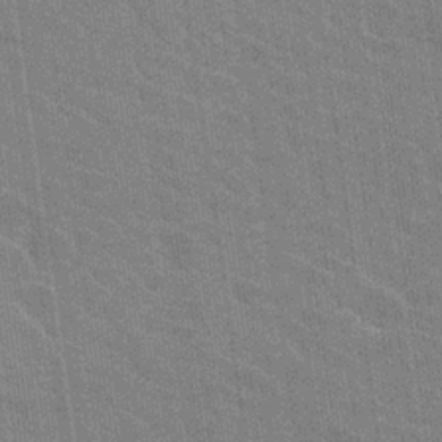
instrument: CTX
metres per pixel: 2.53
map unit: Hto
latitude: 25.6504
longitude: -43.4427
